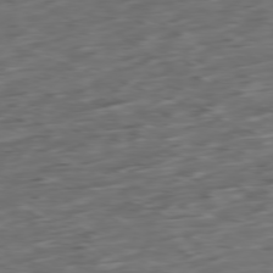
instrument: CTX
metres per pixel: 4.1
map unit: Ap
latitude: -79.1998
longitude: -58.3467
